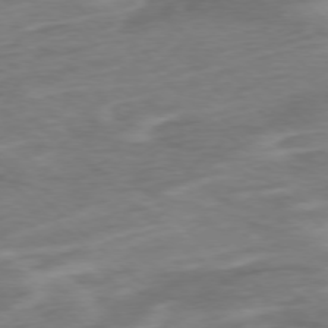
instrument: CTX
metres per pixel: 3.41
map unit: Ap
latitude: -76.6707
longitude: -77.5371
